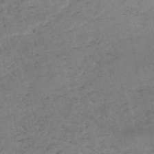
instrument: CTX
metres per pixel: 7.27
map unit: HNb
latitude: -54.8408
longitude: -42.7246
